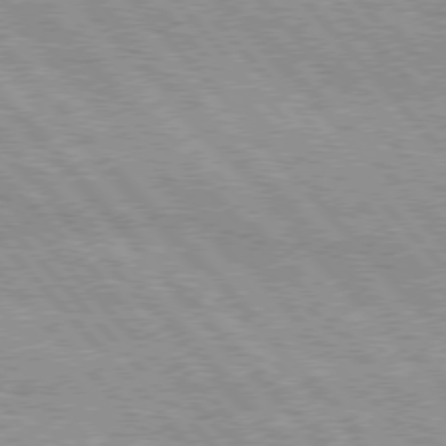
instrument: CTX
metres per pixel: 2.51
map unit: Hpe
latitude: 76.0255
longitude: -150.8758
